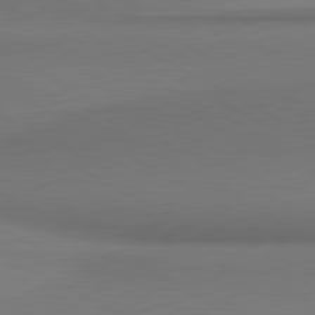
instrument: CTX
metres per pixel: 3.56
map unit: lApd
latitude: 81.1592
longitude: 155.4644
